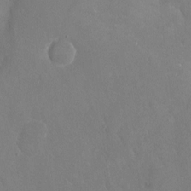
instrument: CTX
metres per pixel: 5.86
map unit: Nhu
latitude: -19.0864
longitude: -58.3845
